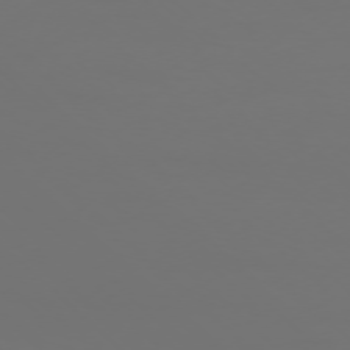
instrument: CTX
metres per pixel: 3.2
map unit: Ap
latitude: -76.6141
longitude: -81.4993
